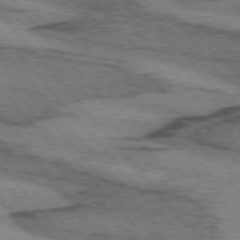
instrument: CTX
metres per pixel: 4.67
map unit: lApd
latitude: 74.5924
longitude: -77.7449
